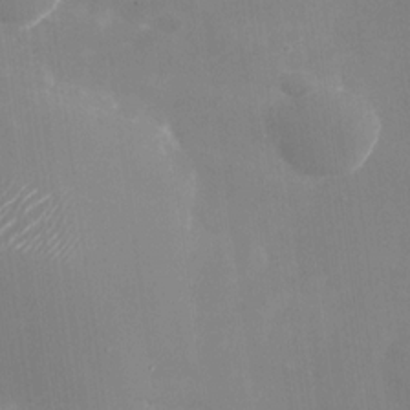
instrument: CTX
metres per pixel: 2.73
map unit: Nhu
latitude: -28.6330
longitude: -68.4412
